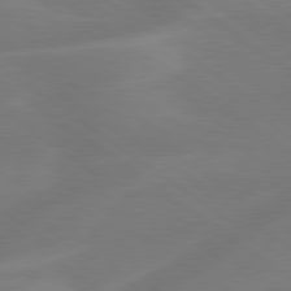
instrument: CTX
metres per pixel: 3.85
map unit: lApd
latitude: 79.3482
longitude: -141.9906
